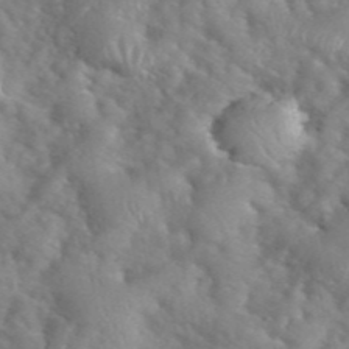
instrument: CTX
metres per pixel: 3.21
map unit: eHh
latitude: 40.1199
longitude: -56.9135
